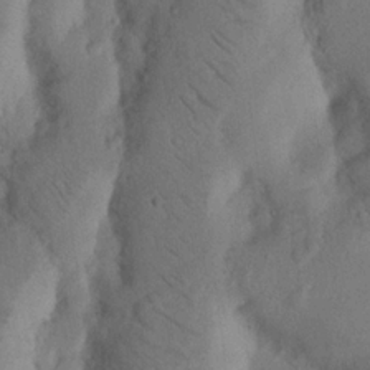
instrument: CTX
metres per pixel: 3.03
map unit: Nhu
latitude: 19.0458
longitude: -75.9528
